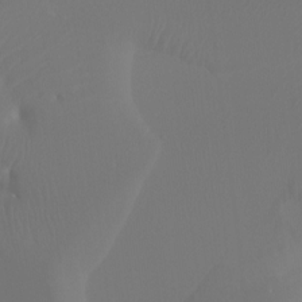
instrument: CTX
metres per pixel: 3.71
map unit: Ht
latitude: -7.5966
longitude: -27.7828
